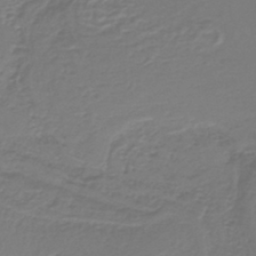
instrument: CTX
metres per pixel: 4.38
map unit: lHb
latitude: -41.9745
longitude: 52.2361
